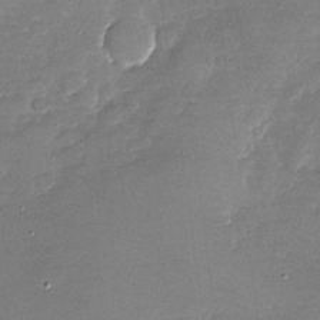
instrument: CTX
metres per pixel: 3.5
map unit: Nhu
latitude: -27.0108
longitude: -62.2523
